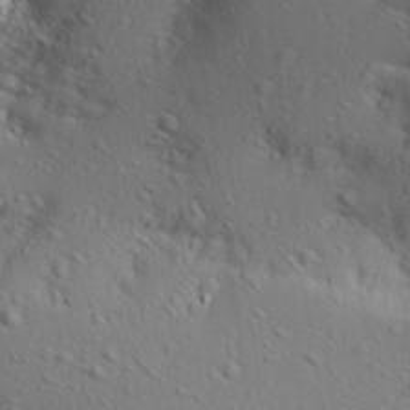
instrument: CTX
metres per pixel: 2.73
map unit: Aa
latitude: 12.7246
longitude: -143.0459
